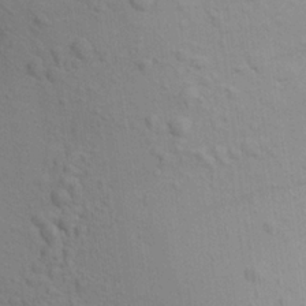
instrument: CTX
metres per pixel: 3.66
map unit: Aa
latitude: 22.6301
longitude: -148.5735
